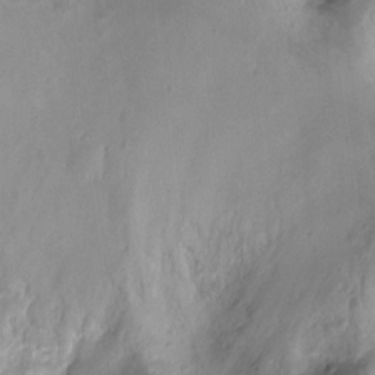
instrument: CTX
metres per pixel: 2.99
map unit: Ht
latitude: -8.8975
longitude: -21.0837
